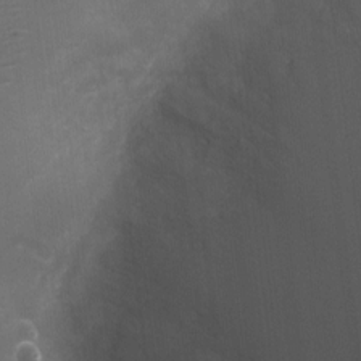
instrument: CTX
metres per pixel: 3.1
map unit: Nhu
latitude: 3.6505
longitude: -17.0458
